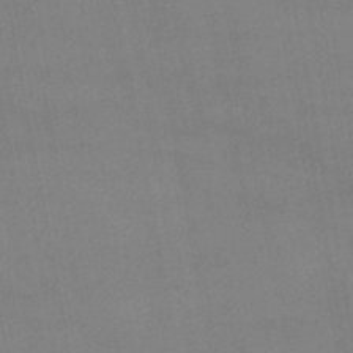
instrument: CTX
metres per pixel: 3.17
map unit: HNb
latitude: -45.8045
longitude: 56.5007
